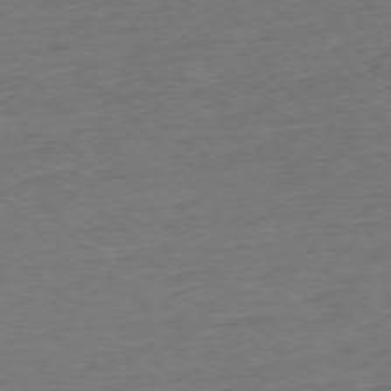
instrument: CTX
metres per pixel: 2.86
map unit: Ap
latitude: -76.0472
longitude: -80.7624
